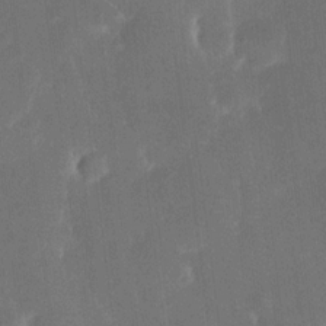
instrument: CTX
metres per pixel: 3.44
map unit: eHh
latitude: 5.5371
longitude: -69.6505
